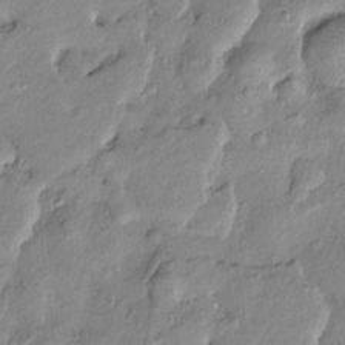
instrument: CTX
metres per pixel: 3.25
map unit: Htu
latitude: -9.6155
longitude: 176.6330
